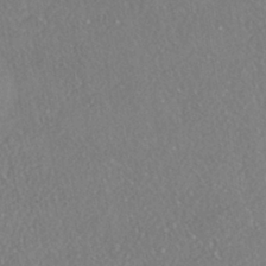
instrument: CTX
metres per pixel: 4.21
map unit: HNhu
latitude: -40.5196
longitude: 102.3495
